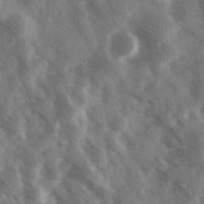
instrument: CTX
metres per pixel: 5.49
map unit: Ave
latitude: 17.8772
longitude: -130.9892
